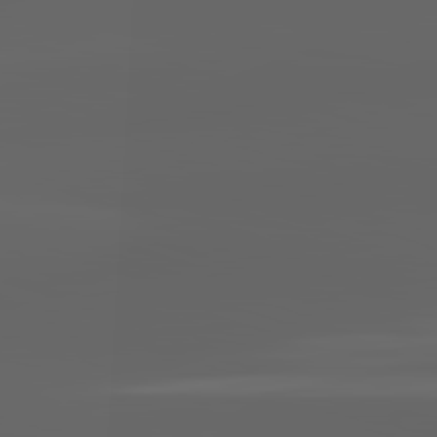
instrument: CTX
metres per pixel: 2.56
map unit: lApd
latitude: 82.8946
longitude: -136.2523
